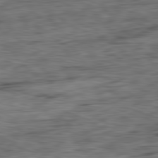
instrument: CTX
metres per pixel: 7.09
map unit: Ap
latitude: -81.8045
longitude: -79.4049
